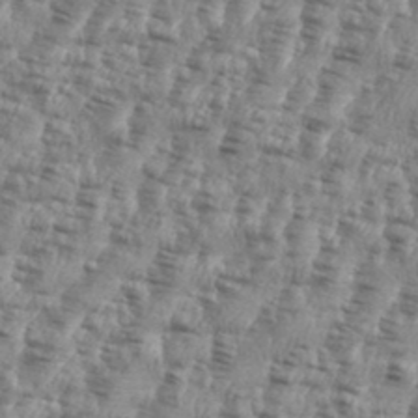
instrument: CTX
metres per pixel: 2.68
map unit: eHh
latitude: 35.5938
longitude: -136.5546
